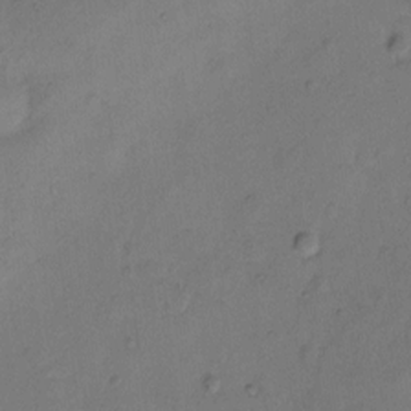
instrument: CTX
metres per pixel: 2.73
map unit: Hto
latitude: 6.8191
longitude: -61.8394
